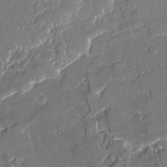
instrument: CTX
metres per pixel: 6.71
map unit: lAvf
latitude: -1.7289
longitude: -108.6868
